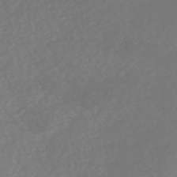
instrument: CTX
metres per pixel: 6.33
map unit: HNhu
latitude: -48.6897
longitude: 101.1998
